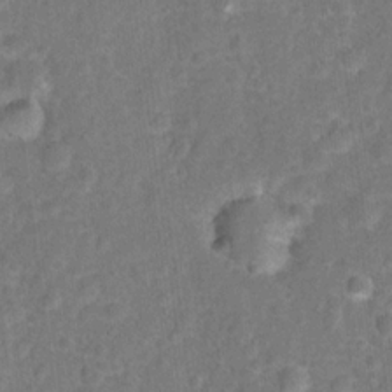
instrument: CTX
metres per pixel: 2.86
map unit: Hto
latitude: 16.8947
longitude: -42.5924
